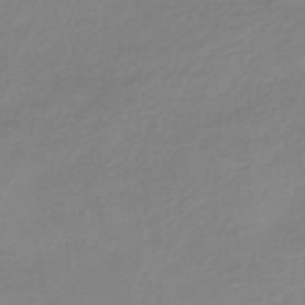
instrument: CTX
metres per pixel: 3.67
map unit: HNhu
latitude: -43.1431
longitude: 96.4818
